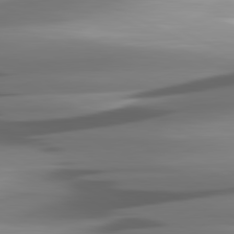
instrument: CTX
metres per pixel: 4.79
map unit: lApd
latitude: 81.2348
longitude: -145.1214
